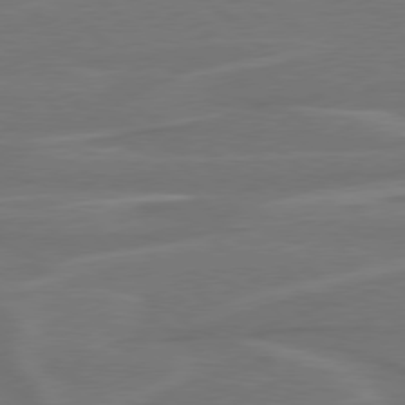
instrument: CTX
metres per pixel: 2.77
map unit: Hpe
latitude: 78.2334
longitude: -125.1025
